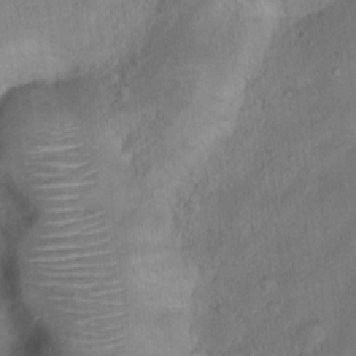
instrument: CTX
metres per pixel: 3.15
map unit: Nhu
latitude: 12.0444
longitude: -27.2915
